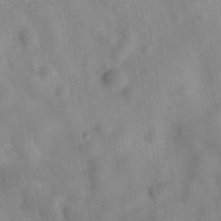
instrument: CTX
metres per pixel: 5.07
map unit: eAb
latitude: 34.7624
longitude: 108.2550
